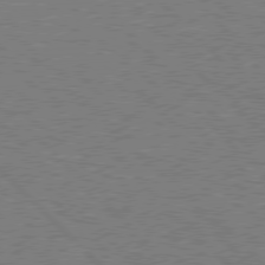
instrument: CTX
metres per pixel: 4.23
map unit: Hpe
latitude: 77.7071
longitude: -151.0647
